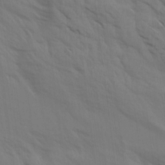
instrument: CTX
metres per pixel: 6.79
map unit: Aa
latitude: 14.6113
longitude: -147.3293
